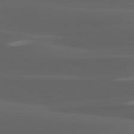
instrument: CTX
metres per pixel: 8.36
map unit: lApd
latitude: 80.1956
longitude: -94.3090
